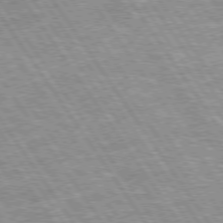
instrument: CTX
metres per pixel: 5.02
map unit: Hpe
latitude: 74.5546
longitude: -150.6679
